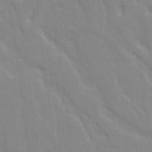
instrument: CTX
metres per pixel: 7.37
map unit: Ave
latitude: 21.5182
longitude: -134.3278
